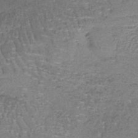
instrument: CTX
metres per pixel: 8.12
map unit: lHb
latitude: -38.8597
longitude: 61.2187
